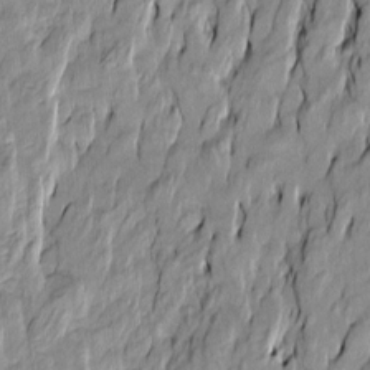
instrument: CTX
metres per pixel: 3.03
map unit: Htu
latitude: -9.8044
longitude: 176.5952
